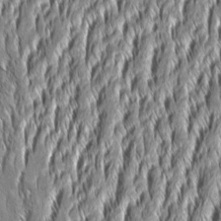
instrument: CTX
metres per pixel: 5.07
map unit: Aa
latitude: 8.2523
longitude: -132.0822
